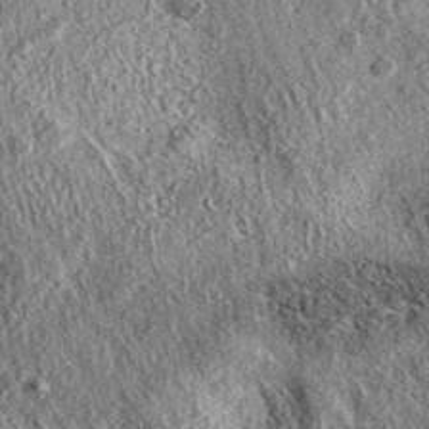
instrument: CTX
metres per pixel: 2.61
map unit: eAb
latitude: 36.8758
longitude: 109.5777
